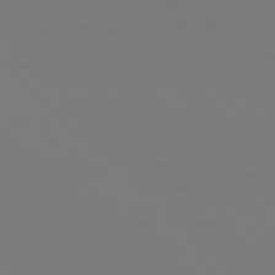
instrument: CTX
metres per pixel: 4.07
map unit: Hpe
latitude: 77.1403
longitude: -132.8947
